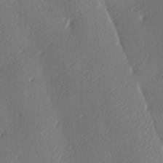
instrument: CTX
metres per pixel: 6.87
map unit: lAa
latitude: -9.0864
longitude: -127.9150
